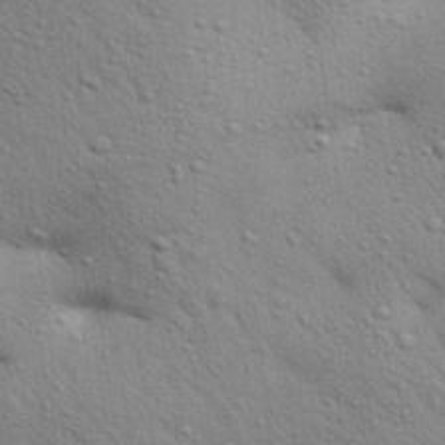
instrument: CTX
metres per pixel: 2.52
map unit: Aa
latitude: 30.4790
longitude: -147.6505
